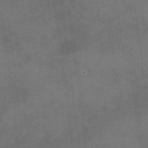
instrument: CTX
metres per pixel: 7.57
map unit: HNhu
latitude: 10.1389
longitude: 11.1809
